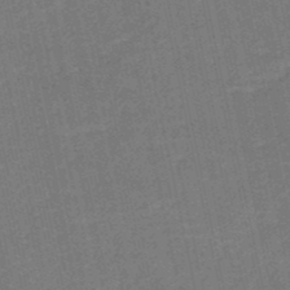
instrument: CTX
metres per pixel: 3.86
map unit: HNb
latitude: -48.8597
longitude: 59.1431
